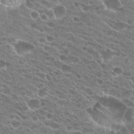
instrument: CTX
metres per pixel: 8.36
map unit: Hto
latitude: 24.1388
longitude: -41.8016
